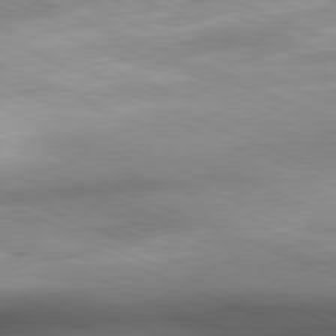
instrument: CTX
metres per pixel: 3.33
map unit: Ap
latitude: -81.6722
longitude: -81.0269
